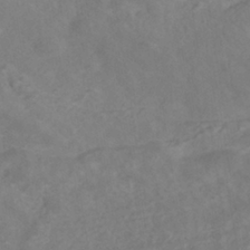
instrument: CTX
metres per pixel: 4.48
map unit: HNhu
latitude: -40.2739
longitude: 109.2376
